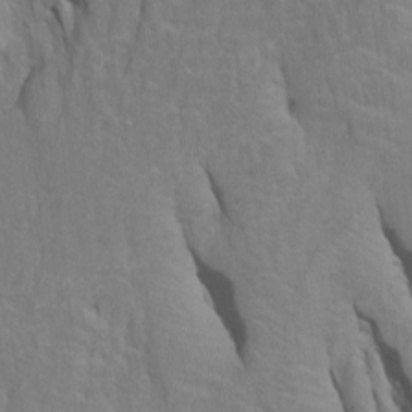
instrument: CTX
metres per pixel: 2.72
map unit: Htu
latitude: -6.8975
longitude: 144.7463
